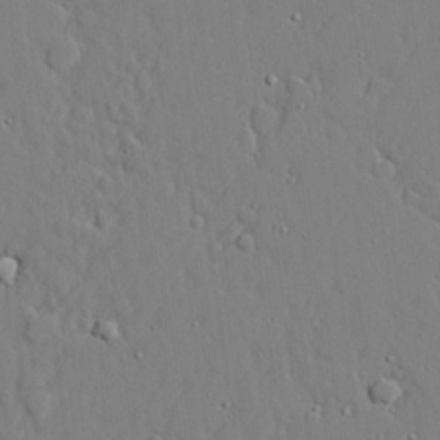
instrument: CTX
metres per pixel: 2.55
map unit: lAvf
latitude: 24.6112
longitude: -110.5168
